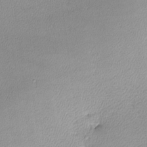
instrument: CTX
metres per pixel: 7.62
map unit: lHvf
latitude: -12.6141
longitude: -101.3293
